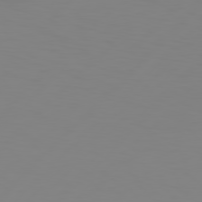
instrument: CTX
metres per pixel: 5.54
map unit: Hpe
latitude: 77.9717
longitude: -139.0836
